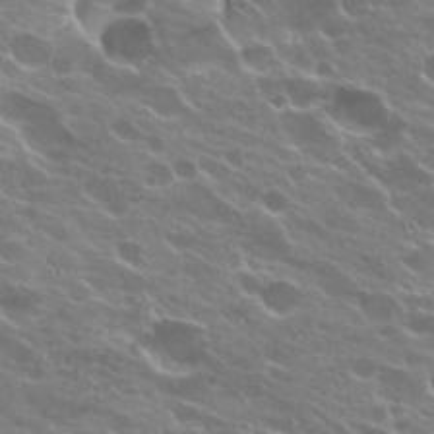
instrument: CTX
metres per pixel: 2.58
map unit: Hto
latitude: 24.4978
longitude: -37.4805
